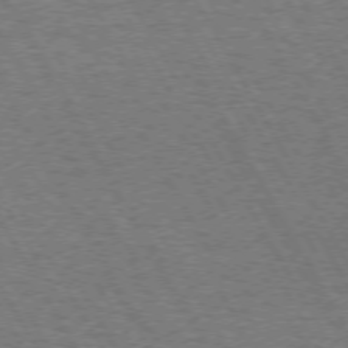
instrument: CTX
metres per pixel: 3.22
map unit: Hpe
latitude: 72.5546
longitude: -128.7435
